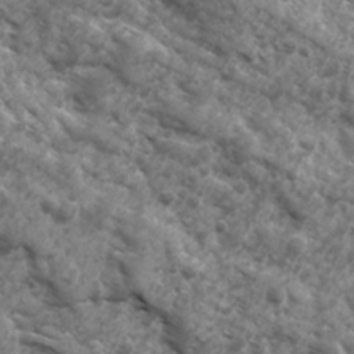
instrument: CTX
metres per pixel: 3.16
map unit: Ave
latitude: 17.4804
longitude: -132.0633
